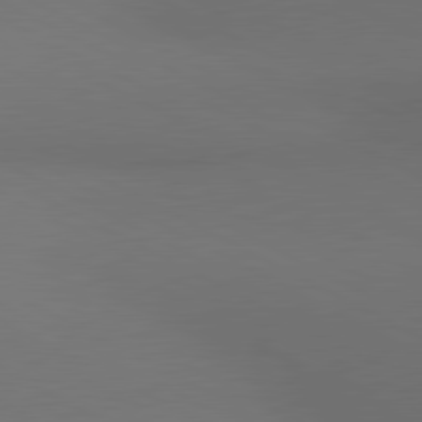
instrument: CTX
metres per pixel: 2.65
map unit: lApd
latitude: 80.9136
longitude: 138.8030
